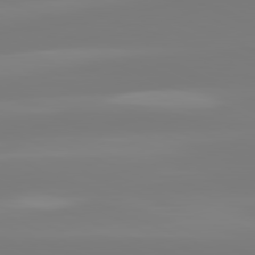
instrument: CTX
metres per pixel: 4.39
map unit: lApd
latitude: 81.6505
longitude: -149.7828
